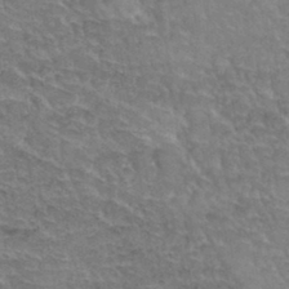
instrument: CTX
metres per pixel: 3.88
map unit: Hto
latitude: 35.4426
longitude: -45.4237
